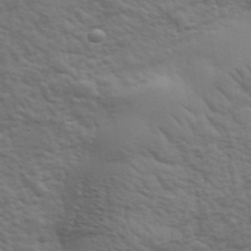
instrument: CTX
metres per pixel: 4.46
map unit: eHh
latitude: 36.5546
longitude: -81.1214
